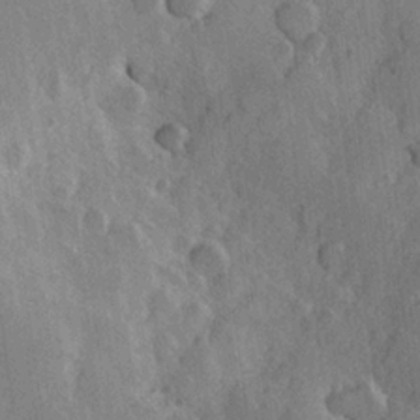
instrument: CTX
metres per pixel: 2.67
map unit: Hve
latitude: 23.2915
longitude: 147.9178
